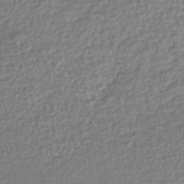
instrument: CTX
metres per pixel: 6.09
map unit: lHb
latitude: -42.2739
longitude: 68.6896
